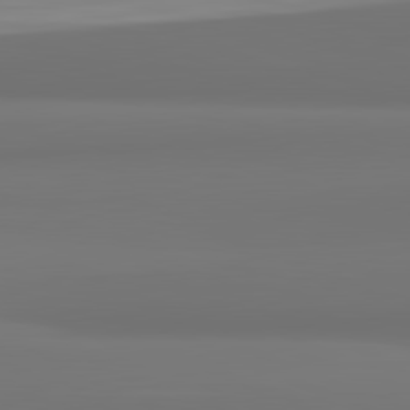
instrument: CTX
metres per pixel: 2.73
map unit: lApd
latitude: 82.1011
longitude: 175.5399
